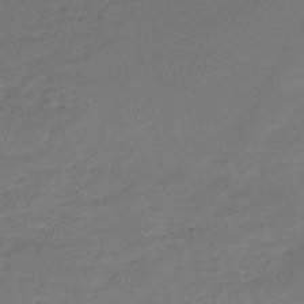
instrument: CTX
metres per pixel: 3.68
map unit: HNb
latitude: -50.6707
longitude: -39.3293
